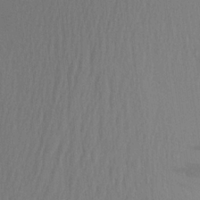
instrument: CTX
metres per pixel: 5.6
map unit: Aa
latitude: 25.5938
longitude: -145.8583
